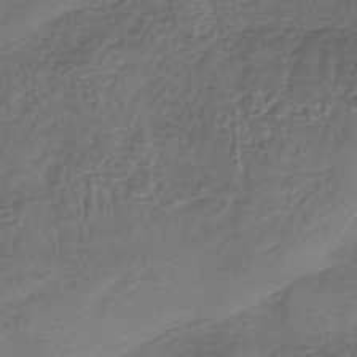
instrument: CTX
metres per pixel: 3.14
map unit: lHb
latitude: -38.2929
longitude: 61.4643
